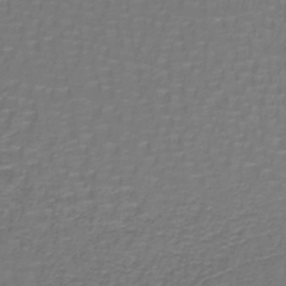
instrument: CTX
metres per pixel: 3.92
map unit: lHb
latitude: -42.3117
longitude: 57.0864
